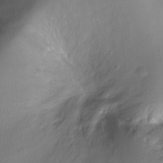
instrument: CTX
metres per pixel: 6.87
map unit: Ht
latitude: -11.9745
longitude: -45.6505
